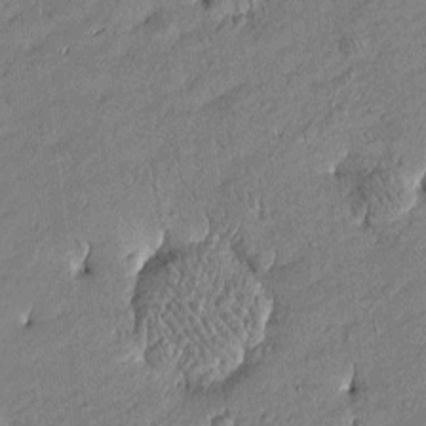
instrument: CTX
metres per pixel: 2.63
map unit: Htu
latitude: -6.4818
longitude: 176.6330
